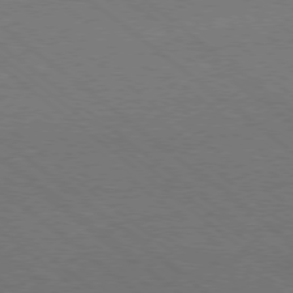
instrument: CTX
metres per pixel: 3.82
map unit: Ap
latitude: -78.6518
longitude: -100.7813
